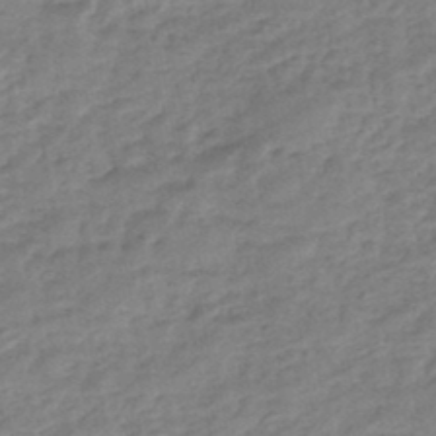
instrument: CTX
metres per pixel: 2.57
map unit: eHb
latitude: -44.8408
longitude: 85.2942
